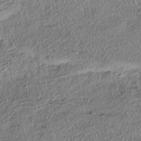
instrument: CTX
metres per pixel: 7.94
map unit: Nhe
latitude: -38.4062
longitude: 138.5763
